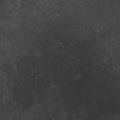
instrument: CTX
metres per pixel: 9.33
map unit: ANa
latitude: 41.3859
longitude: 53.8800
